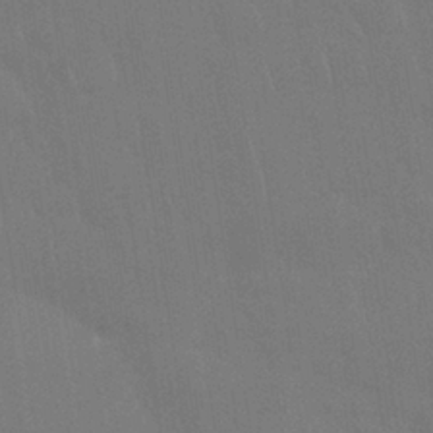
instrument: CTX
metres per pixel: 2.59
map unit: Nhu
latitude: 28.8758
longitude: -64.7435
